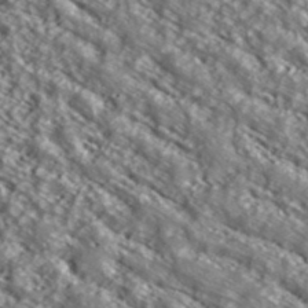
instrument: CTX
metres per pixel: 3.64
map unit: ANa
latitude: 39.9150
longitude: 30.1983
